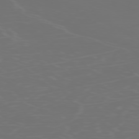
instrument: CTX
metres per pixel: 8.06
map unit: Ap
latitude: -77.3321
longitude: -71.9717
